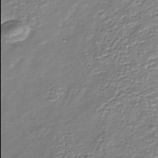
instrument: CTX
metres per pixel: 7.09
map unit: Nhu
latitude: -38.6519
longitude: -85.9906
